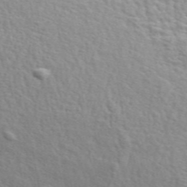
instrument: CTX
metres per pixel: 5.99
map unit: ANa
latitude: 48.8380
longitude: -74.4979
